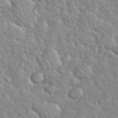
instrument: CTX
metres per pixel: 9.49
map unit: eHh
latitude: 37.7639
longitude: -61.6694
